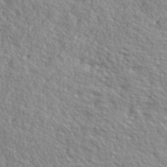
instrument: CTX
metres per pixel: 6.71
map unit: lHvf
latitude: 41.0458
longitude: -88.2901
